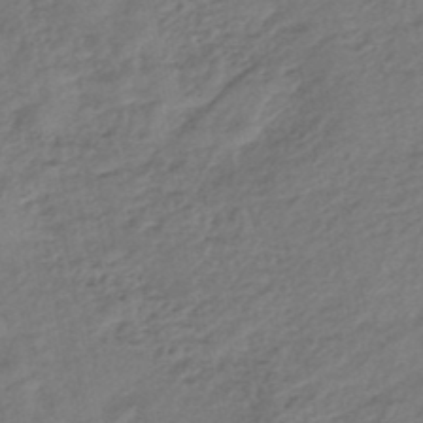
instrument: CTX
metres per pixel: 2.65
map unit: eHb
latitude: -45.3888
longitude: 83.8989
